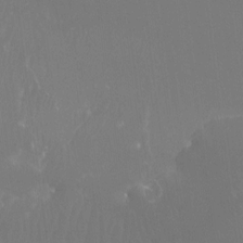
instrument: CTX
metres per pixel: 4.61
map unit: Htu
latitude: -13.8989
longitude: -48.9703
